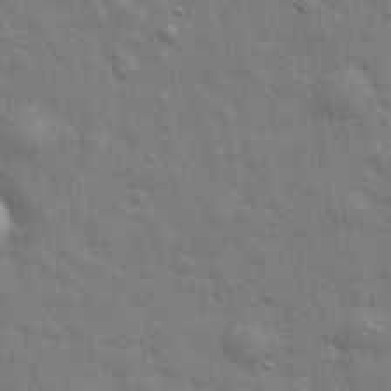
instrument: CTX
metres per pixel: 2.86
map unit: eHh
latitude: 29.3670
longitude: -75.2915
